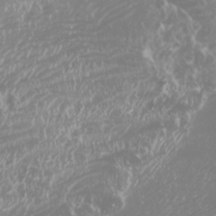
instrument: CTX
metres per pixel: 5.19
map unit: Nhu
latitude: -5.2187
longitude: -74.4223
